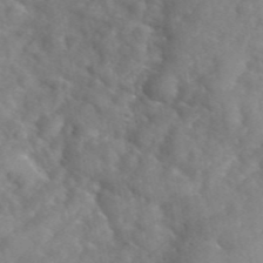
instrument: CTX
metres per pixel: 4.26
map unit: eHh
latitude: 40.4223
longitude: -56.8191
